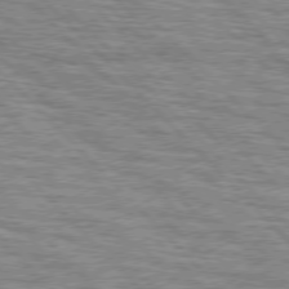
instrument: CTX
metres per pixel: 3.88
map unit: lApd
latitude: 76.6490
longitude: -58.2712
